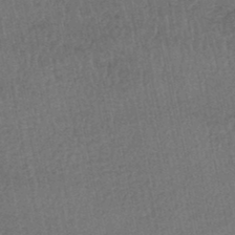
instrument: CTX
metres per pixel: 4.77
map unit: HNhu
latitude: -48.7652
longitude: 101.7855
